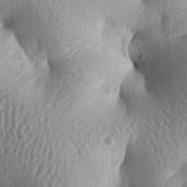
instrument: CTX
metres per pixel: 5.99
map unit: lAa
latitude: -6.7274
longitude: -127.1970
